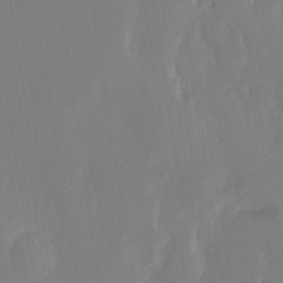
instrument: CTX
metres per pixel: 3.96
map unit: Ht
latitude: -5.0675
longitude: -62.5735
